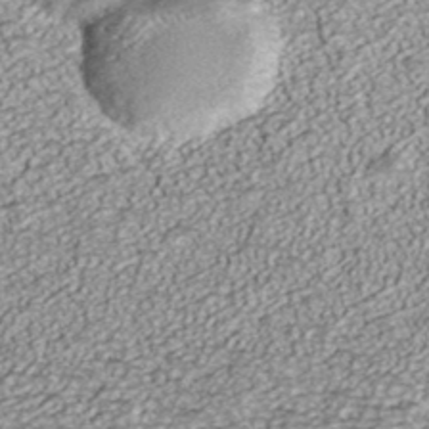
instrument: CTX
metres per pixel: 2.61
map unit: ANa
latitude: 37.7450
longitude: 17.6911
